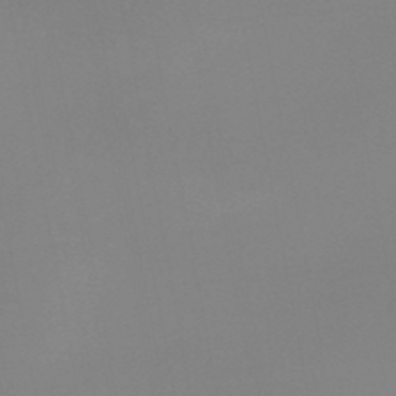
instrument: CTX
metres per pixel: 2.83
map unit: lHb
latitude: -44.5007
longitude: 63.8611
